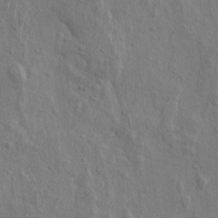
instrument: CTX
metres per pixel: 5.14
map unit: Htu
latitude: -3.7855
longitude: 156.8597
